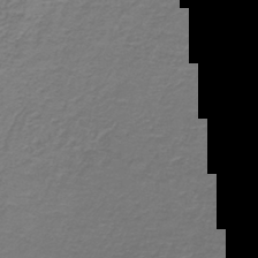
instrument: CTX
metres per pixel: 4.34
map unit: lHb
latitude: -42.0283
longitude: 57.3132
